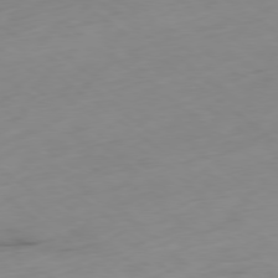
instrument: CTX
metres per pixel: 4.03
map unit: Ap
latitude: -79.0108
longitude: -59.0647
